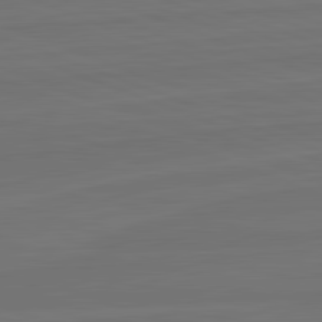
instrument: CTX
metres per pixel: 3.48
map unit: lApd
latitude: 82.3467
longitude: -179.7828
